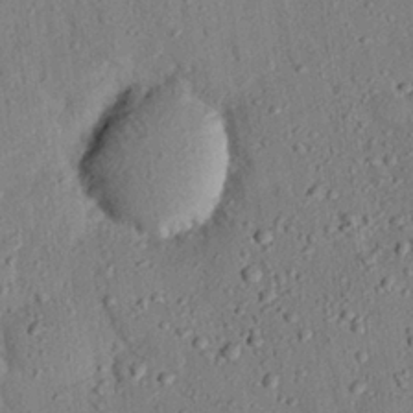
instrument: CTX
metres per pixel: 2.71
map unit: eHh
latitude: 26.1956
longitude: -79.0459
